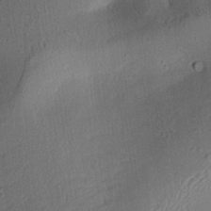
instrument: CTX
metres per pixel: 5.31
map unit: Aa
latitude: 10.3090
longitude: -142.8569
